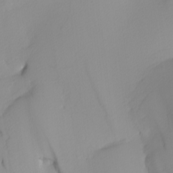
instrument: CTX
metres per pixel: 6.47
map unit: Nhu
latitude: -5.1053
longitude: -94.9514
